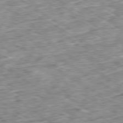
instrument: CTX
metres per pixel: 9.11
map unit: Ap
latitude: -80.1228
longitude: -90.5735
